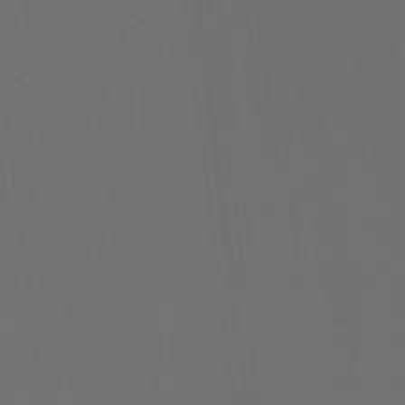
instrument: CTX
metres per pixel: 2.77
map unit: Hto
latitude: -7.6910
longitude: -50.9324
